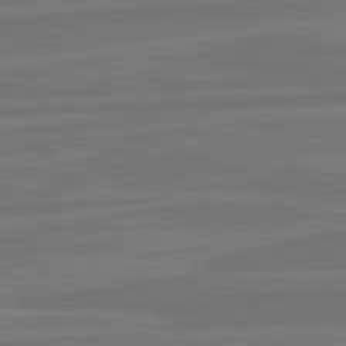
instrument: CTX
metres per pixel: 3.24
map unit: lApd
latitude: 82.3656
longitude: -175.0270
